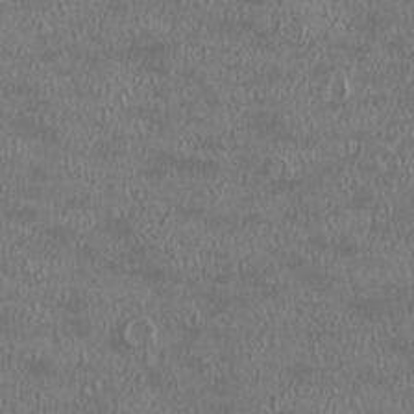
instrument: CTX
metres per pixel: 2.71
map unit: Nhu
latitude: -1.0109
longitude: -78.5546
